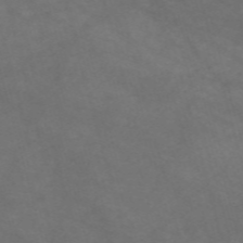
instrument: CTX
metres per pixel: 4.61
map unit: Nve
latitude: -58.8974
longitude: 58.7652
